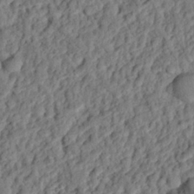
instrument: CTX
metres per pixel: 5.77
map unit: eHh
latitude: 25.5560
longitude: -78.9136
